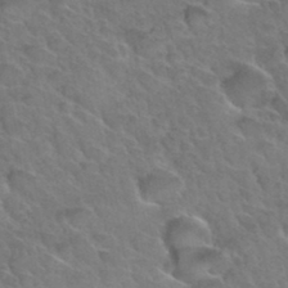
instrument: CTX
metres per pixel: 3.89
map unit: Hto
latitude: 34.0822
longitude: -47.1026
